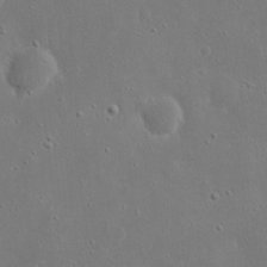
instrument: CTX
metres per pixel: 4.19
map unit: eHh
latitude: 18.0444
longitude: -71.2726
